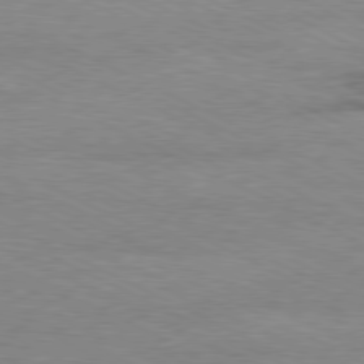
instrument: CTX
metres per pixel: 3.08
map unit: Ap
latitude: -80.8975
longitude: -85.1214
